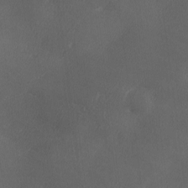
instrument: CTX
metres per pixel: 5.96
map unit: Ave
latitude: 0.2711
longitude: -114.1766
